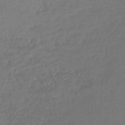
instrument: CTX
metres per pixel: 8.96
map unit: lHb
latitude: -45.5021
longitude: 73.7100
